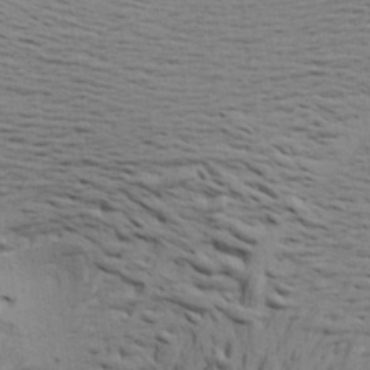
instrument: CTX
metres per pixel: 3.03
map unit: Aa
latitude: 21.0648
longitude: -148.4412
